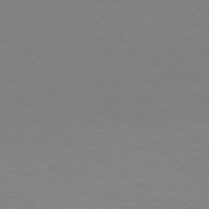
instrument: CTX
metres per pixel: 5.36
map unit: Ap
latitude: -78.5573
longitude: -97.7450
